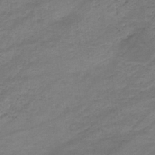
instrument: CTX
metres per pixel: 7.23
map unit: lHb
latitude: -33.3888
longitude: 68.8030
